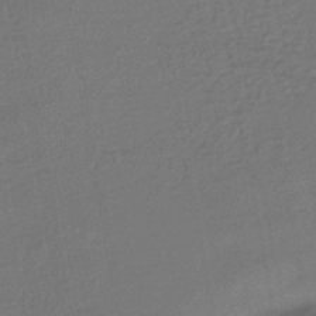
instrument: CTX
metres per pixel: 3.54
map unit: lHb
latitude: -42.5573
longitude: 74.1984
